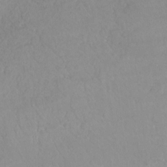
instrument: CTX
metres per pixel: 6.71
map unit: Ht
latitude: -14.5007
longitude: -44.2144
